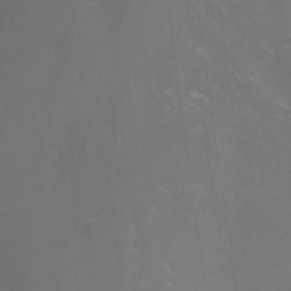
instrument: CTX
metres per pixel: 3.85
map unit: Nhu
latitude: -11.4076
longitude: -75.2537
